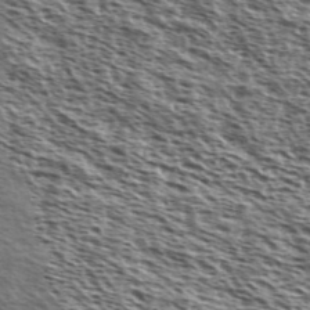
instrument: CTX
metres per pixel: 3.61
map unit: Ave
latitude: 38.4601
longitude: -111.0459
